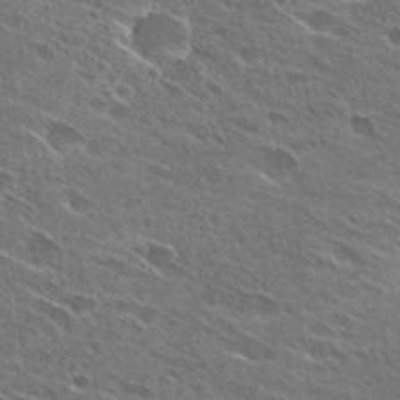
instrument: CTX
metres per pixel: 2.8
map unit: Hto
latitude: 27.6883
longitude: -44.5546
